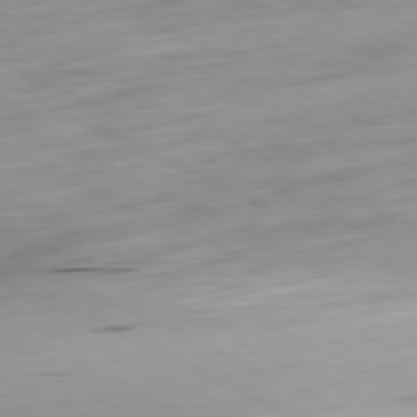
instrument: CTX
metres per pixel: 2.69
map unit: Ap
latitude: -81.2187
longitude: -70.0633
